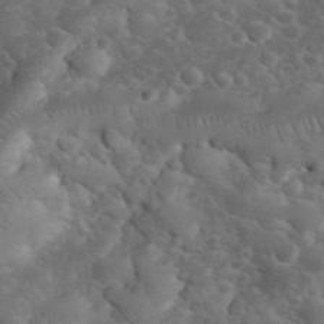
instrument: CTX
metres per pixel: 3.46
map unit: eHh
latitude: 33.9150
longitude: -66.8569
